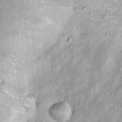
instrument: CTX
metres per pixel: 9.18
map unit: Hto
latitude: 15.5938
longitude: -35.3670
